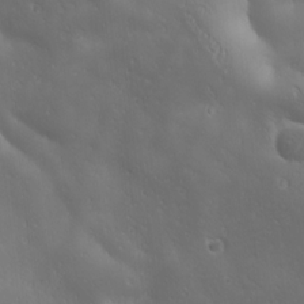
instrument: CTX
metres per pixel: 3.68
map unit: Ave
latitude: 19.4993
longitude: -138.1767
